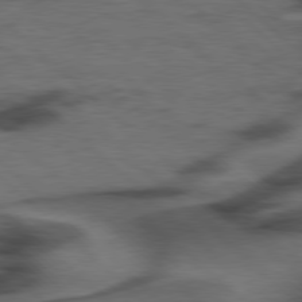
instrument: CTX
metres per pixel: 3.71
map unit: Hpe
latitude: 77.7638
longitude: -155.7072
